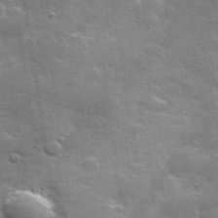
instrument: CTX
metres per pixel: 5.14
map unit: lHvf
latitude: 35.2159
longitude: -92.4601
